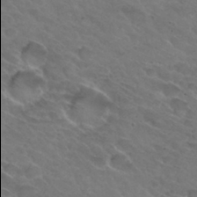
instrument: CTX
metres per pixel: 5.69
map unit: Hto
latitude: 32.2145
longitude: -45.9906
